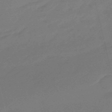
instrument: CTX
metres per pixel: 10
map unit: eHb
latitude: -47.2943
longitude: 86.6708
